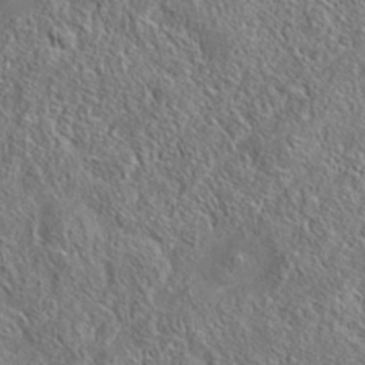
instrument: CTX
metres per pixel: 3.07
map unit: eAb
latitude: 35.6694
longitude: 111.5966
